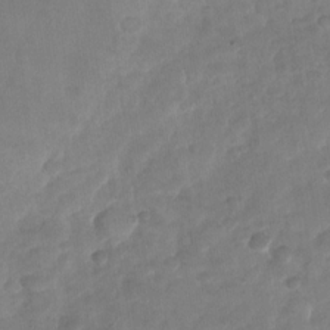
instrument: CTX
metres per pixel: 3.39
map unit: Nhu
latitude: -29.0487
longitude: -62.5168
